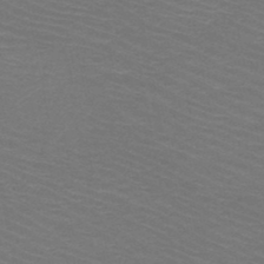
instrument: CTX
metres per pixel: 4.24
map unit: HNb
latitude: -48.6708
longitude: -45.9717
